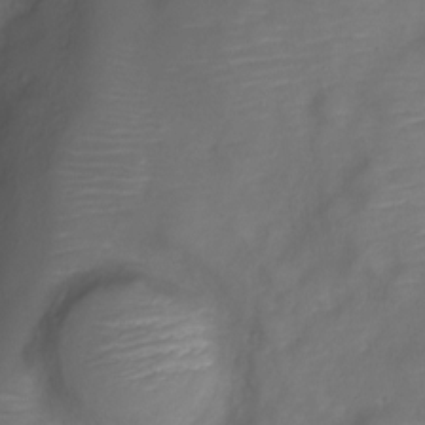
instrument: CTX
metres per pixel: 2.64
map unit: Nve
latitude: -19.0864
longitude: 107.8045
